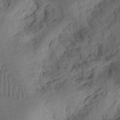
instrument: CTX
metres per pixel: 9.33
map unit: Ht
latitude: 9.7450
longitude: -74.8569
